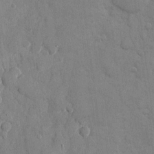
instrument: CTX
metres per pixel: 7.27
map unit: eHh
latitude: 10.1389
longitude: -67.2537
